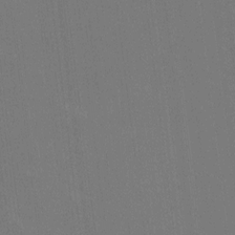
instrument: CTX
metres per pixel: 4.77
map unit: HNhu
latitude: 0.1766
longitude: -5.3671
